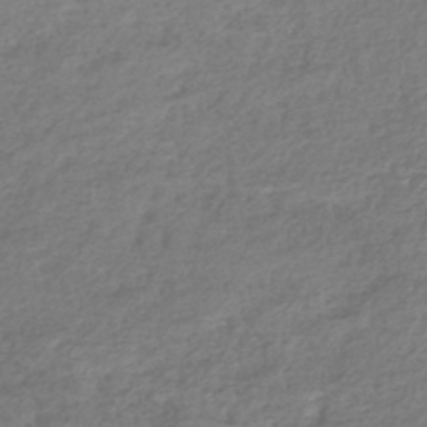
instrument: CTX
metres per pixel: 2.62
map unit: lHb
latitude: -42.4440
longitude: 70.0094
